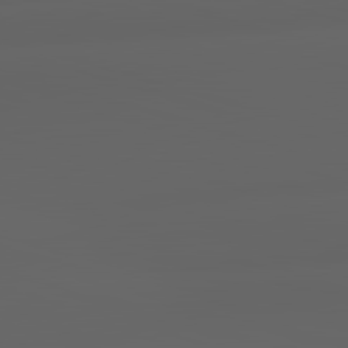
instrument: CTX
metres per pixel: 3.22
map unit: lApd
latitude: 82.9135
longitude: -133.6505
